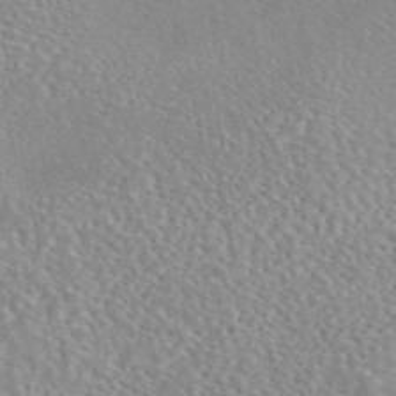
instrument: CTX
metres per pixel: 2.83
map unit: eAb
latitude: 45.4048
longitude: 112.5385
